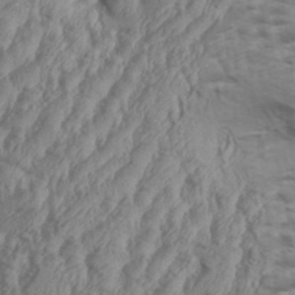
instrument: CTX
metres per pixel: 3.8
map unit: Aa
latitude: 34.2900
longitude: -136.2334
